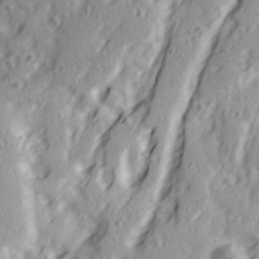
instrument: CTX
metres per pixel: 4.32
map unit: Ave
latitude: 21.8206
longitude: -131.7450
